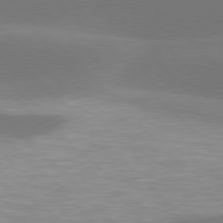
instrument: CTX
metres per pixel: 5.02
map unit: lApd
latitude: 77.3670
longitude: -50.5734
